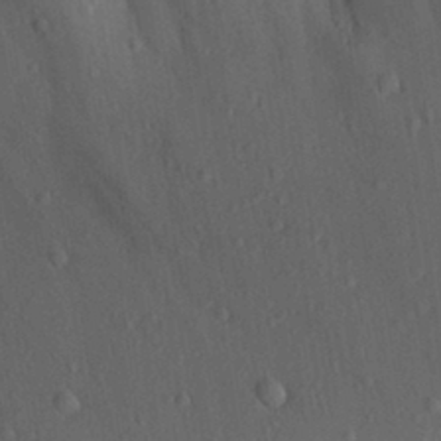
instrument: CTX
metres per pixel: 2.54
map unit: Aa
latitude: 31.0837
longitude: -134.1011
